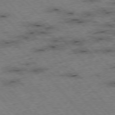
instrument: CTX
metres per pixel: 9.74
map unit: Hpe
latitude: -76.4629
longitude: -16.1956
